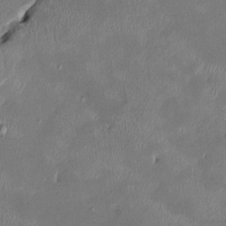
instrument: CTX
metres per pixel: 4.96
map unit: HNhu
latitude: 2.6868
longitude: -5.2915
